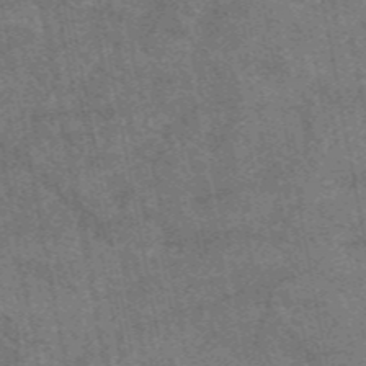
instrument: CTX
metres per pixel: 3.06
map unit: eAb
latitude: 48.2522
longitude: 121.9745
